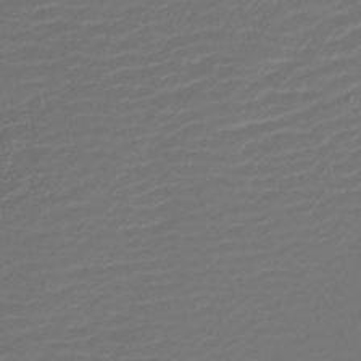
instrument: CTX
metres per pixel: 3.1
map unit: lHb
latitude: -43.5210
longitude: 77.2565
